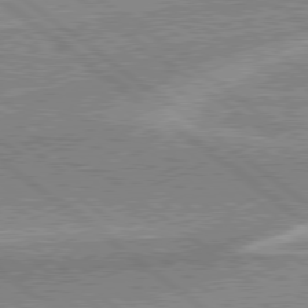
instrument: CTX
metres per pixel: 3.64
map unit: Hpe
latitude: 78.9514
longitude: -168.6491
